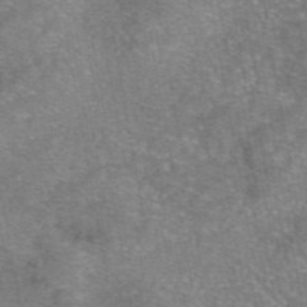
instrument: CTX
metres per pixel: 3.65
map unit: eAb
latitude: 46.7624
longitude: 102.7463
